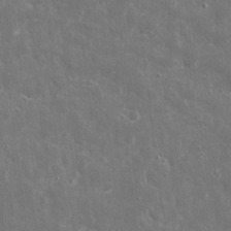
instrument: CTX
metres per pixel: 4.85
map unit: eHh
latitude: 7.7450
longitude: -69.8772
